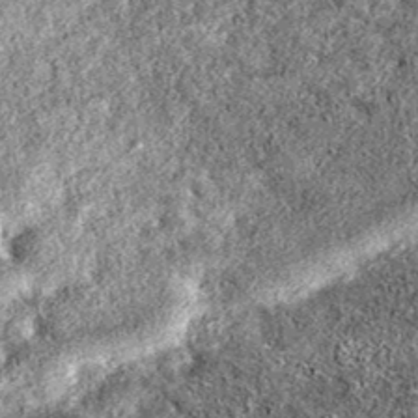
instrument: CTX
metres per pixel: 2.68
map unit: eAb
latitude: 36.9702
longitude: 106.5385
